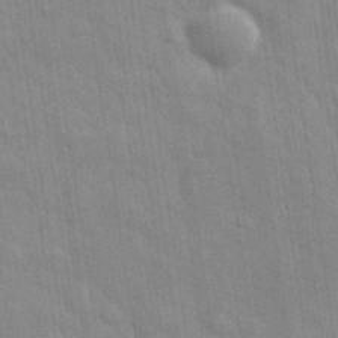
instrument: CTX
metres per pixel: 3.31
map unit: eHh
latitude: 32.3089
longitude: -70.8947
